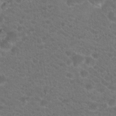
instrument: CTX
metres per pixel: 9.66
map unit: Hto
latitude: 19.8016
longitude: -36.0255
